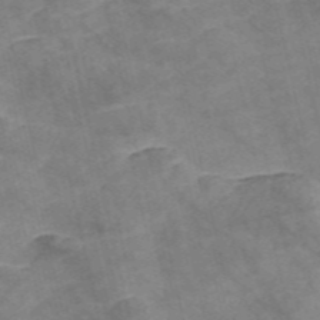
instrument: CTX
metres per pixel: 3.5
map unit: Nve
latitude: -57.1053
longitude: 54.3495
